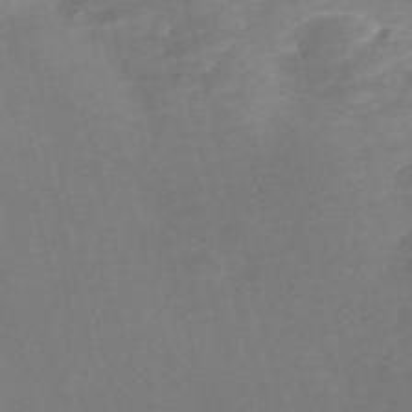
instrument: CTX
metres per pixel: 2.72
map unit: Nve
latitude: -58.0660
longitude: 59.1242
